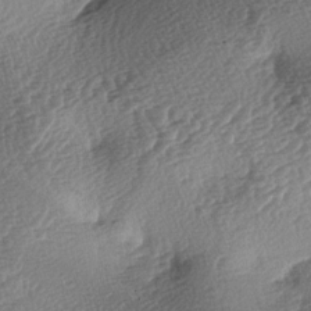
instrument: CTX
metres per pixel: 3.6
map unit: lAa
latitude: -3.5966
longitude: -128.8569
